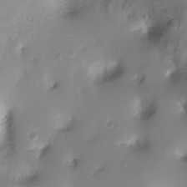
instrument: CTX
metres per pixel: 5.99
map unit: Ht
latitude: -3.2186
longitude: -29.0836
